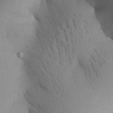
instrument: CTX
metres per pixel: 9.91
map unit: Aa
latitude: 28.0633
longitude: -147.8017
